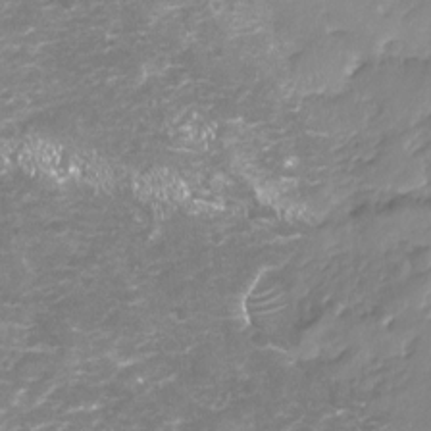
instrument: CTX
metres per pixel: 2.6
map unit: Nhu
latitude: -18.5952
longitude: -57.4993
